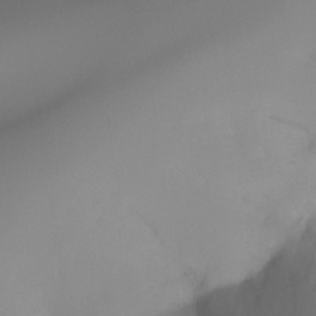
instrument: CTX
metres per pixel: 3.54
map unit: Ht
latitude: -16.5007
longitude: -49.1025
